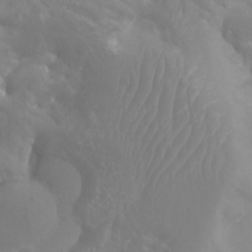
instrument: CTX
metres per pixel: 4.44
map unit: Aa
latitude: -8.3306
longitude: -78.4790
